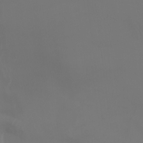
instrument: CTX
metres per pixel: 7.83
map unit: Aa
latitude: -7.4076
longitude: -72.8002
